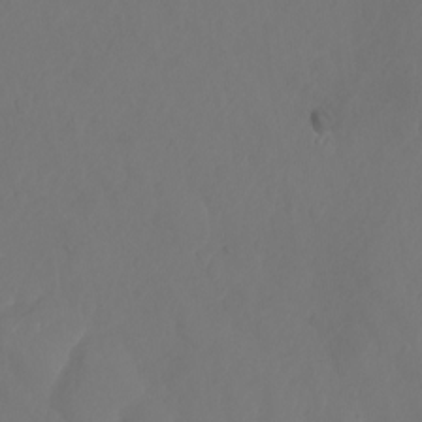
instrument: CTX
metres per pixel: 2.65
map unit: Nhu
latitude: -8.1039
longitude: -81.5560
